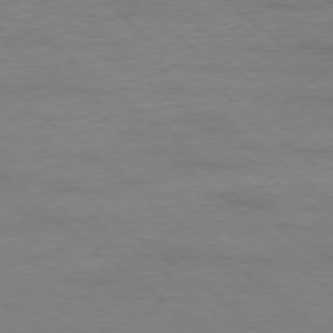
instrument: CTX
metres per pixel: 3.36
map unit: Ap
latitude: -78.3306
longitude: -93.1403
